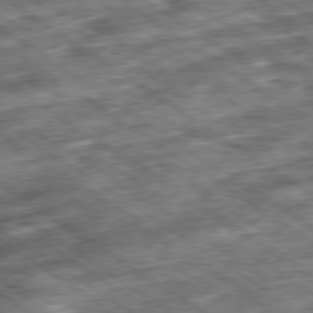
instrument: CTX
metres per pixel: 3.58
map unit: Ap
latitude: -79.7477
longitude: -50.1011
